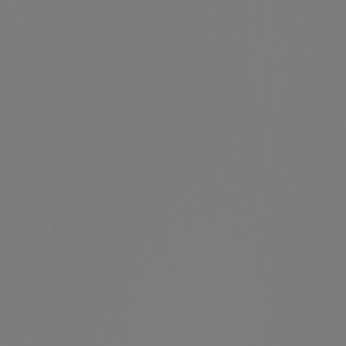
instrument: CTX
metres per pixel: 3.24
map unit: Nhu
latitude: -7.7288
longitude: -95.6694
